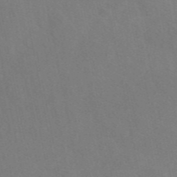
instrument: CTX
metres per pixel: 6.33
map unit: eAb
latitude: 46.6113
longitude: 116.1416
